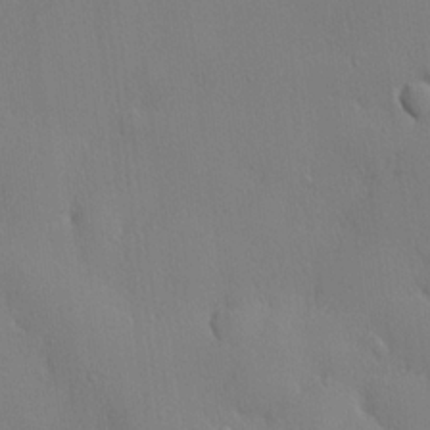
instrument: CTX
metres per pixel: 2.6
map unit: lHvf
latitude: 21.4805
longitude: 141.8989
